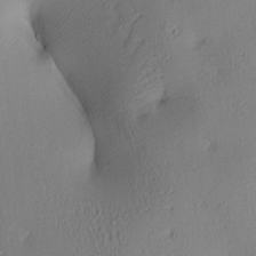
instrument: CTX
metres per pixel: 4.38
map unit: lAa
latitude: 4.3656
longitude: -116.0822
